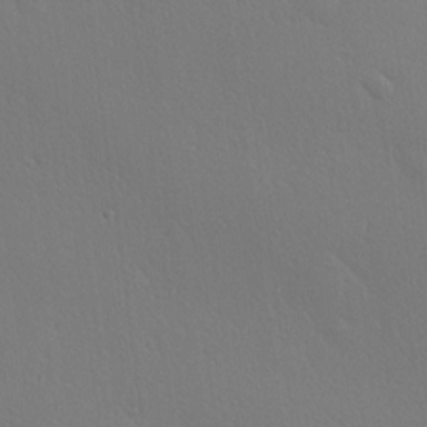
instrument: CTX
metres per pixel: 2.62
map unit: Hve
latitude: 19.1592
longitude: 149.8234
